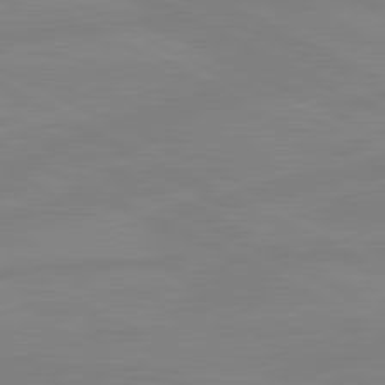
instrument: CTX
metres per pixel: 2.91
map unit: lApd
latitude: 81.0836
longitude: -177.0080
